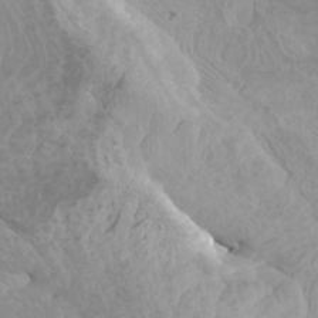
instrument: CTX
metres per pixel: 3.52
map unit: Htu
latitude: -6.2928
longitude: -75.4993
